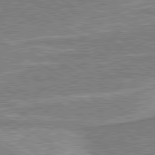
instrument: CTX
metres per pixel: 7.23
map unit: lApd
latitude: 80.8758
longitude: 143.2942
